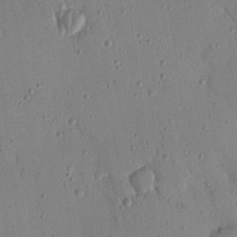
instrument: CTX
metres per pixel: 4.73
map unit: Nhu
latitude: 18.4034
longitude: -78.3468
